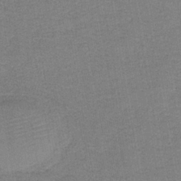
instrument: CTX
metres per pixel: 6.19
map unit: eAb
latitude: -36.2739
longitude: 51.8233
